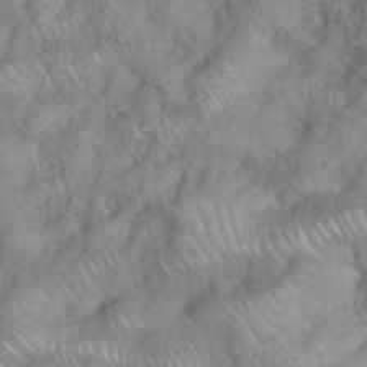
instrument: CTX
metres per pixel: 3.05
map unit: eHh
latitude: 38.9891
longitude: -58.1767
